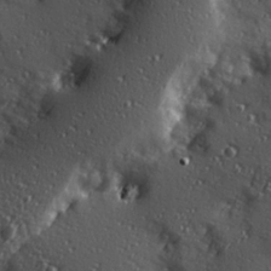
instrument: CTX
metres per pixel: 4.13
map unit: Hve
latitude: 24.4978
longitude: -96.5357
